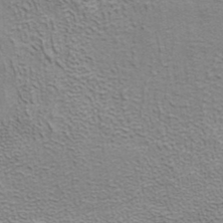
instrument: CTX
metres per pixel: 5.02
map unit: ANa
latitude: 38.4601
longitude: 20.2739
